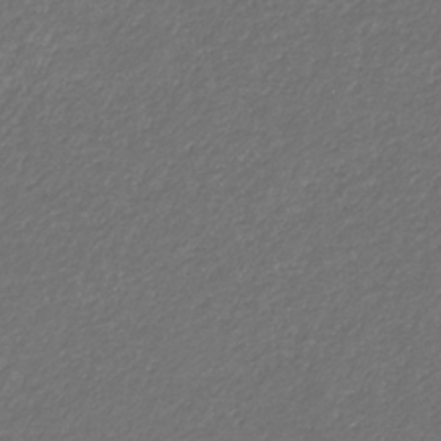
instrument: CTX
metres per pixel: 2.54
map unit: eHb
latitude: -32.1984
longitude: 70.0283
